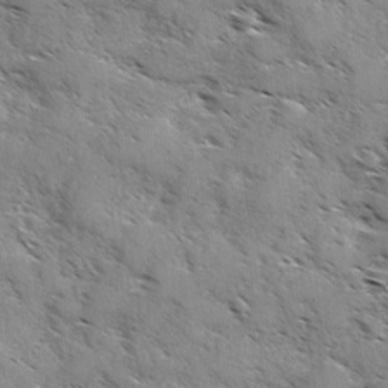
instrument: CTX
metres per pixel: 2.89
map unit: Ave
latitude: 0.9324
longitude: -111.1214
